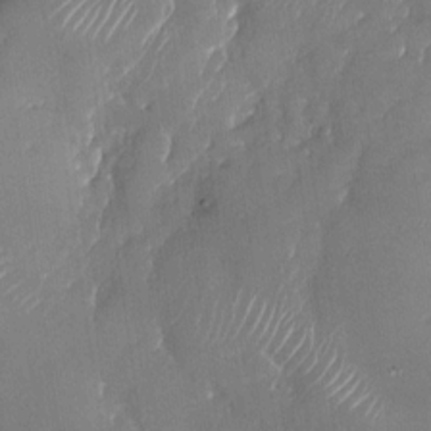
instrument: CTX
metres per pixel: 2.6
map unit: Nhu
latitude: -27.7666
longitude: -62.8569
